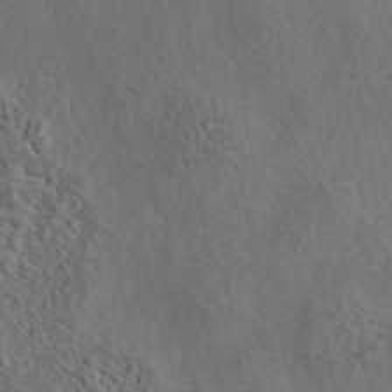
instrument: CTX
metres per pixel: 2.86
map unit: eAb
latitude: 43.9717
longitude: 115.1998
